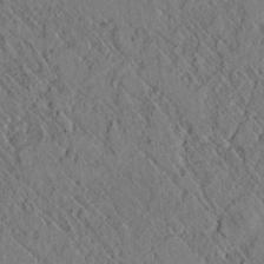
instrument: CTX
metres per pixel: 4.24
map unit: lAvf
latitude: 6.7246
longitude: 158.9352
